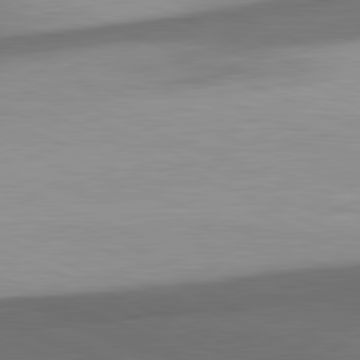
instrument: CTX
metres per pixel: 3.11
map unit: lApd
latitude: 81.6127
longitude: 138.0094
